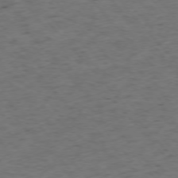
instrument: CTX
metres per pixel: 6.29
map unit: Ap
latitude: -76.1039
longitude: -62.1011
